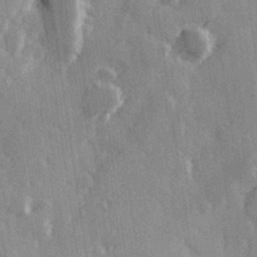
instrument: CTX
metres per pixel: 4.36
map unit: Hve
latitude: 26.2901
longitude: 147.4832
